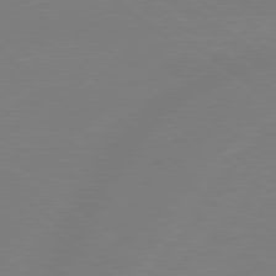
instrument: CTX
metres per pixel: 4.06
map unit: Hpe
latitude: 79.0459
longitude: -148.3656
